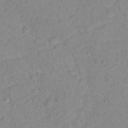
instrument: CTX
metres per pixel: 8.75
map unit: Nhu
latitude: 16.7813
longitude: -31.9339
